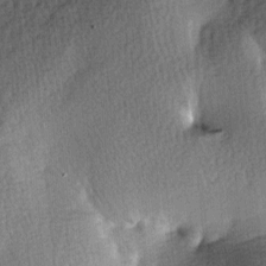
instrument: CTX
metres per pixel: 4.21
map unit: lAa
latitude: -7.9556
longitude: -124.9514
